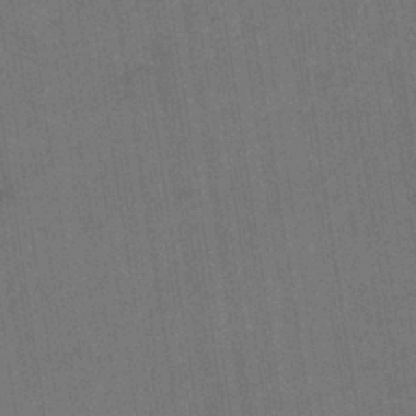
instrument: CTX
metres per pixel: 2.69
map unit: eHb
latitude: -34.6329
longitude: 73.8611
